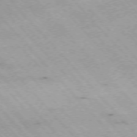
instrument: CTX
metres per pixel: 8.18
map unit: Hpe
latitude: -76.1795
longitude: -15.9906
